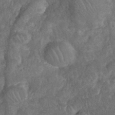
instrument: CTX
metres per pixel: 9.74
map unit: eHh
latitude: 38.1200
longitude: -58.1578
